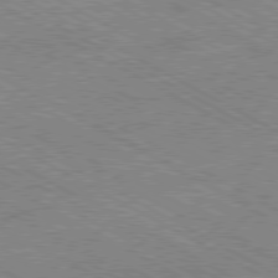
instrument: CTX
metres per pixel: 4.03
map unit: Hpe
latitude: -81.1431
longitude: 20.0283
